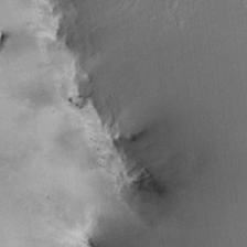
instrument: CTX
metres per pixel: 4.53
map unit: HNhu
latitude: 3.5560
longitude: 7.9367
